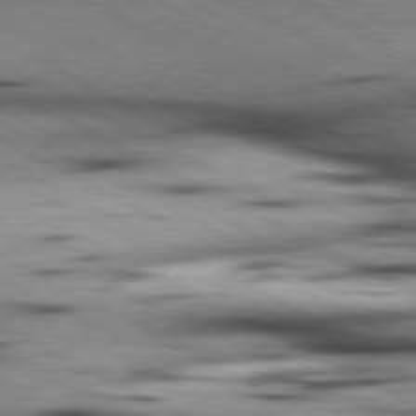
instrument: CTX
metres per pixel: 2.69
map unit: lApd
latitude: 80.5357
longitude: 156.3306
